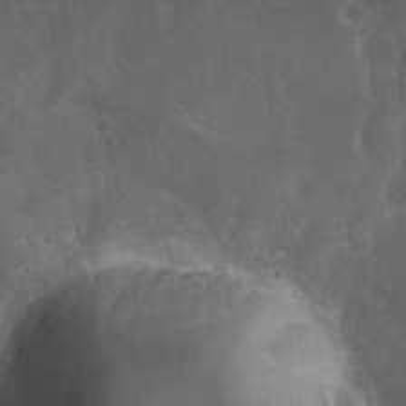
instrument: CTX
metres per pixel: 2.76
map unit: eHh
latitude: 24.6868
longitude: -63.4427
